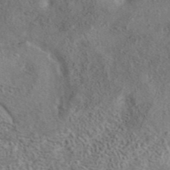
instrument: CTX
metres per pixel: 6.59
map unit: eAb
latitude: 40.9135
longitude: 107.5777
